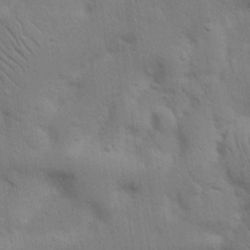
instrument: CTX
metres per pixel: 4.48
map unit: Nhu
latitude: 17.7450
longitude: -75.3293
